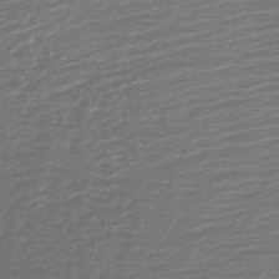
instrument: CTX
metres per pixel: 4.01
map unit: lHb
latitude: -43.3320
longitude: 69.8800
